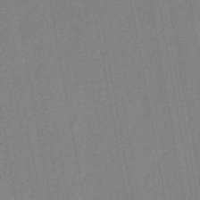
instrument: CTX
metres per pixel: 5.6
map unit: eHb
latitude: -44.2362
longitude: 86.2740
